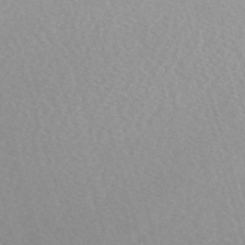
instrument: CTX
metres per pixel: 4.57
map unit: eHh
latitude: -54.6141
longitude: -88.9514
